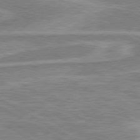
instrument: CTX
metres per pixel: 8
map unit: lApd
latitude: 80.1767
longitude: -178.7058
